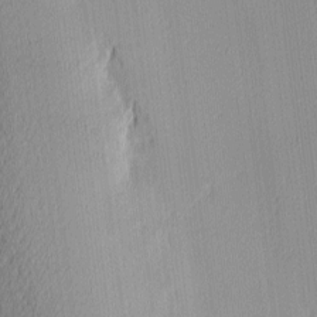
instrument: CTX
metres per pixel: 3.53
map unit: Ave
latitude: 3.3670
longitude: -114.0444
